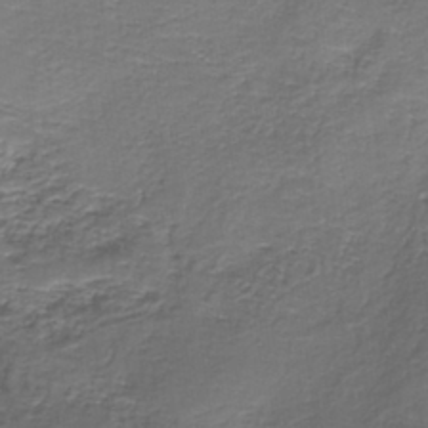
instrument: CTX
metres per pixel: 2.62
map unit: eAb
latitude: -38.8597
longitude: 52.9919
